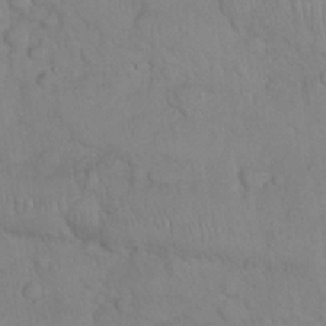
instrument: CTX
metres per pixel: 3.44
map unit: Nhu
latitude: 27.2537
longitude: -65.9906
